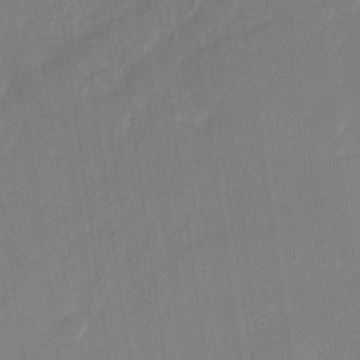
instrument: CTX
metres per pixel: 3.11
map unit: Nhu
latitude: -28.6707
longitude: -65.7072
